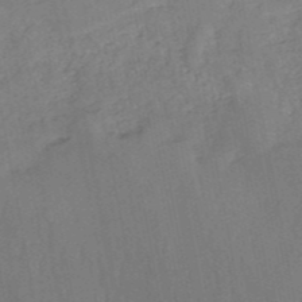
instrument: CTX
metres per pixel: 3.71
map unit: HNb
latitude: -52.0472
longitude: -50.1200
